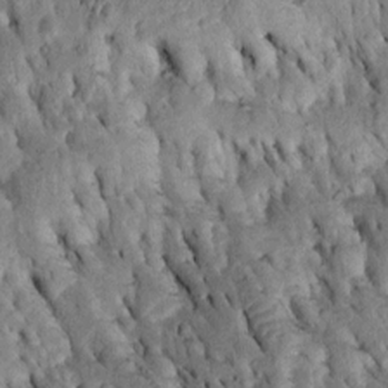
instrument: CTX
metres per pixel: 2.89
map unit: Htu
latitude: -2.1038
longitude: 151.1431
